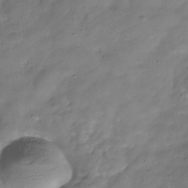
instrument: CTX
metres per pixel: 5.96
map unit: Hve
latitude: -32.0472
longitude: 90.5952
